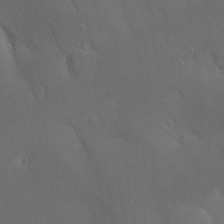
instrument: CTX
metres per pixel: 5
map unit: Nve
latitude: -8.8030
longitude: 174.0849
